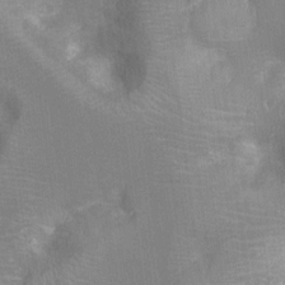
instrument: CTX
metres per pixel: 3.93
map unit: Nhu
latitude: -14.0472
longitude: -25.0269
